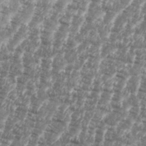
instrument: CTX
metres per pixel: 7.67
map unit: eHh
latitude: 35.8394
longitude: -136.8002
